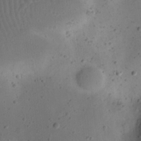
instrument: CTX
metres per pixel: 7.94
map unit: eHh
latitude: 22.9514
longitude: -69.9150
